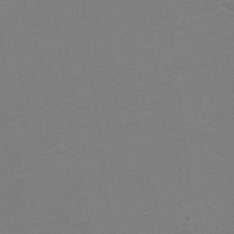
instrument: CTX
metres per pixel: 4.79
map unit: Hto
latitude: 7.2537
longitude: -35.9339
